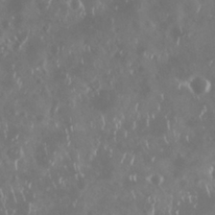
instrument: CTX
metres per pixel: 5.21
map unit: Nhu
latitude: 29.3104
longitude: -58.7813
